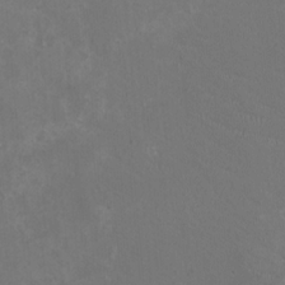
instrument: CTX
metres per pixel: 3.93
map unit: HNhu
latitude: 1.5371
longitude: -2.2522
